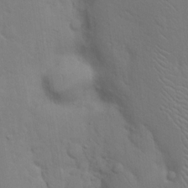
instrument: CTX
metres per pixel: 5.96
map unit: eHh
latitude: 17.9150
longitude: -63.0837
